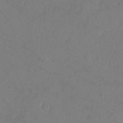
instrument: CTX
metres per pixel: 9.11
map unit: eHh
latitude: -3.2942
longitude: -74.5168
